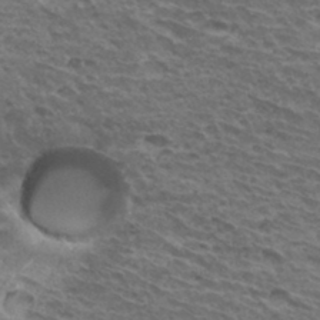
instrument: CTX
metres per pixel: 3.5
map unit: Hto
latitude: 33.6883
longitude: -41.2914
